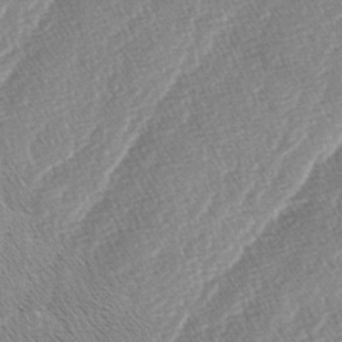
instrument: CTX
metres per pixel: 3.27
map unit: lAa
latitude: -4.1983
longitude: -130.1956
